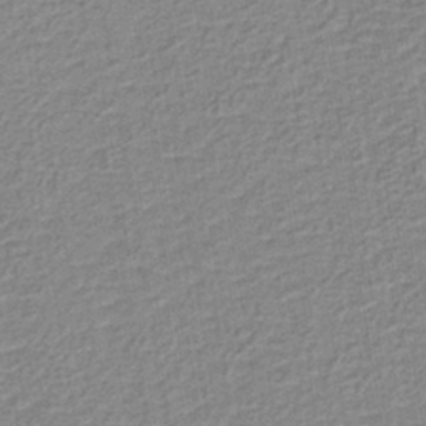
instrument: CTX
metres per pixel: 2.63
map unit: lHb
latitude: -40.2361
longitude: 60.5385
